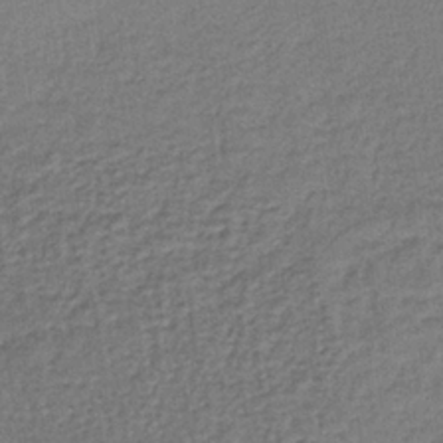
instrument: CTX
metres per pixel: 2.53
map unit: lHb
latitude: -37.7477
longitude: 59.7099
